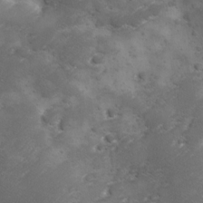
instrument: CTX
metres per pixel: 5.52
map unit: Ave
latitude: 10.9703
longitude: -106.1389
